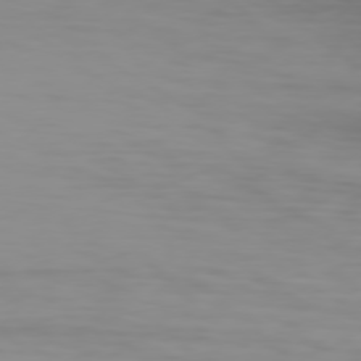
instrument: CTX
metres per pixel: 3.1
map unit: Hpe
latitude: 76.6112
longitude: -138.9136
